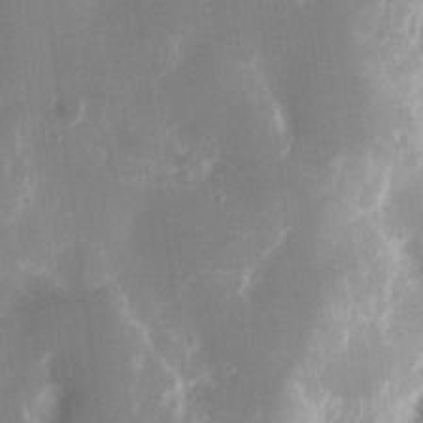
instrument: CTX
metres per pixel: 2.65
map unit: eHh
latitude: 13.2915
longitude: -71.8961
